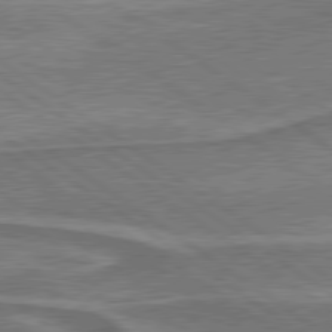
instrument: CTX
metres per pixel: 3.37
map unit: lApd
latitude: 79.7450
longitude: 173.7100
